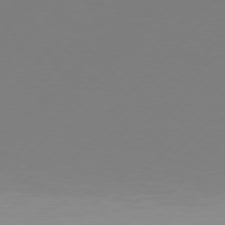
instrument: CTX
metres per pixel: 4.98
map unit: Hpe
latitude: 77.5371
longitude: -133.6505
